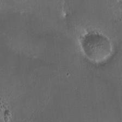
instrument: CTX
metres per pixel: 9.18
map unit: HNhu
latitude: 6.2711
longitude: 10.1417
